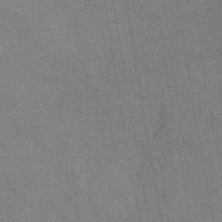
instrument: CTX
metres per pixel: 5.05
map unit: lHb
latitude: -40.5196
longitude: 75.5588
